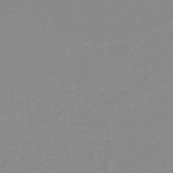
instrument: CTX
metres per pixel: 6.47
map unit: lHb
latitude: -44.3873
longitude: 56.1983
